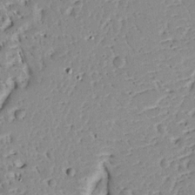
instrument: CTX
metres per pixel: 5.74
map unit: Ave
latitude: 13.4049
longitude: -138.6490
